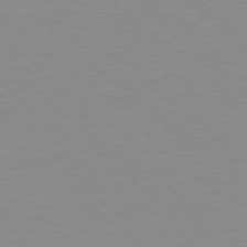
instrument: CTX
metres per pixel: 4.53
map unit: Hpe
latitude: 78.2334
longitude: -176.2711
